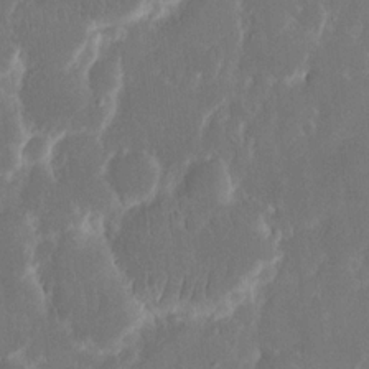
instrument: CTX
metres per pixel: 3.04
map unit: eHh
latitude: 16.1200
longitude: -72.7058
